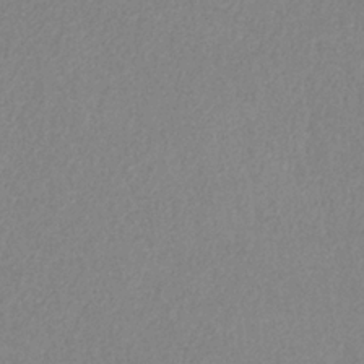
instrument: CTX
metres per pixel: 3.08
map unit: HNb
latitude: -33.1431
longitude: 55.3510
